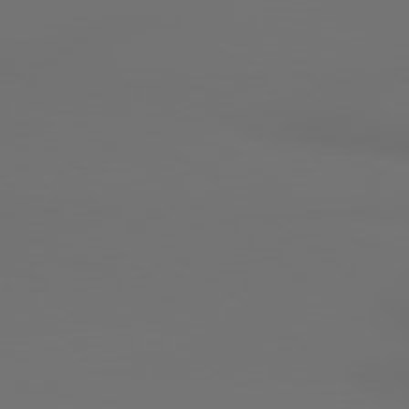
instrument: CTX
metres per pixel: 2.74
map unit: lApd
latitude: 79.8206
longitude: 177.4265
